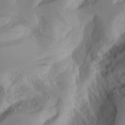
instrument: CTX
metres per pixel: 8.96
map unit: Aa
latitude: 23.5371
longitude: -131.6127
